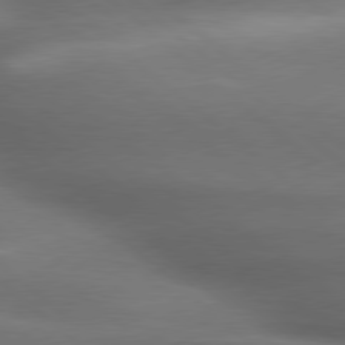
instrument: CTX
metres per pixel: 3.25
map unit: lApd
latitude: 79.3104
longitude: -117.4993
